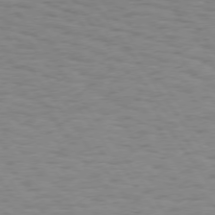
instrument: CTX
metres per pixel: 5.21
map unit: Hpe
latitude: 74.5735
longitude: -136.3468
